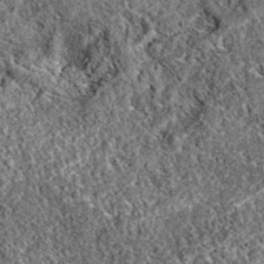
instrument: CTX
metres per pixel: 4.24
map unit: eAb
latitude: 38.2711
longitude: 111.5399
